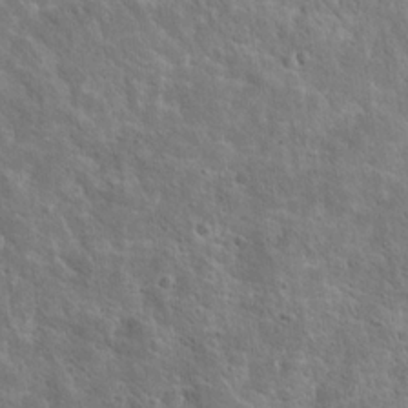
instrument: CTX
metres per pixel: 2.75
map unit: Hto
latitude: 15.8206
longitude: -37.6694
